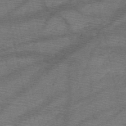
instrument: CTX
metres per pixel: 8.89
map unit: HNb
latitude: -49.7478
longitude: -41.3859
